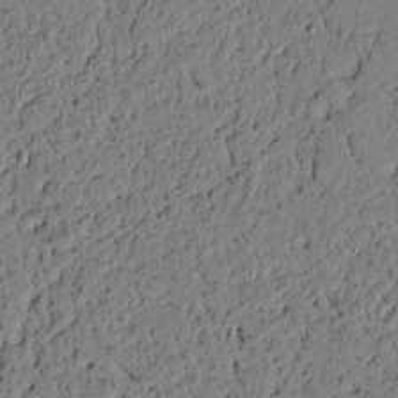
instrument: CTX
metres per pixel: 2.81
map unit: lAvf
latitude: 4.8947
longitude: 167.0864
